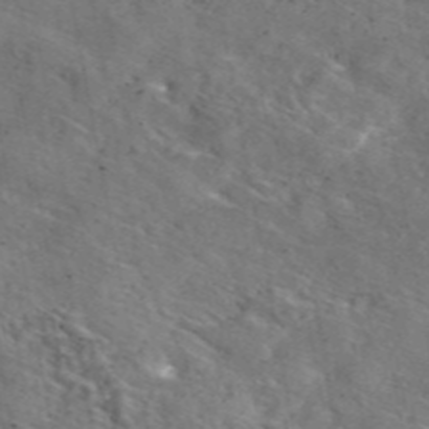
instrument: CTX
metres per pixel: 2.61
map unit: eAb
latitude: 46.1011
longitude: 113.5777
